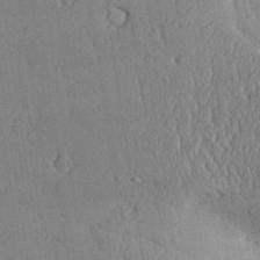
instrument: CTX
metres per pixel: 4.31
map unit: Aa
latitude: 31.5938
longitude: -144.5734
